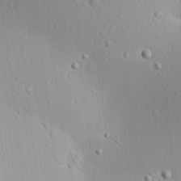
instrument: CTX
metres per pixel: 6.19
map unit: Aa
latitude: 12.5168
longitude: -143.0081
